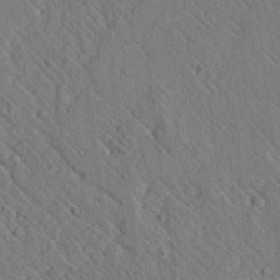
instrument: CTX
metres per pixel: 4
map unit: lAvf
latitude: 7.5182
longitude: 159.9745
